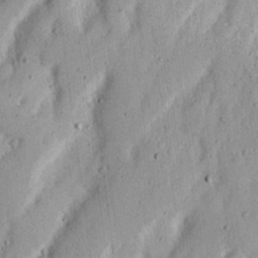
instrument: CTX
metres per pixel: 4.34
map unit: Ht
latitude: 12.8758
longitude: -74.1200
